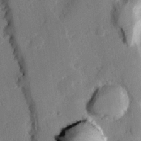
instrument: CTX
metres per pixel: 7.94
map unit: Hve
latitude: 24.6679
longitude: 150.7652
